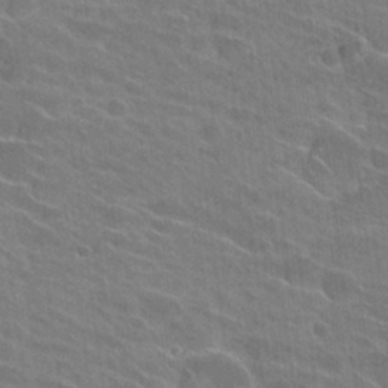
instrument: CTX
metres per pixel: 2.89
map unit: Hto
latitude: 24.7813
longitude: -40.6868
